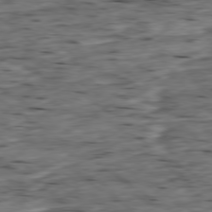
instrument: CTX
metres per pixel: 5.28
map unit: Ap
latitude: -79.4643
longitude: -89.8395
